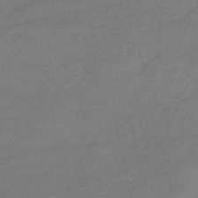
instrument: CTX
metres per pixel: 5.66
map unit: HNhu
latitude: -43.1431
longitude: 89.8422
